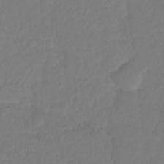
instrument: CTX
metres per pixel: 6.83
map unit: Ht
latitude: -14.4251
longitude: -57.2536
